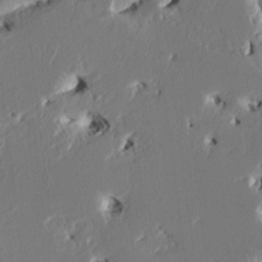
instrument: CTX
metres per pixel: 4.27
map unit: HNhu
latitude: 5.3859
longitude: -5.1781
